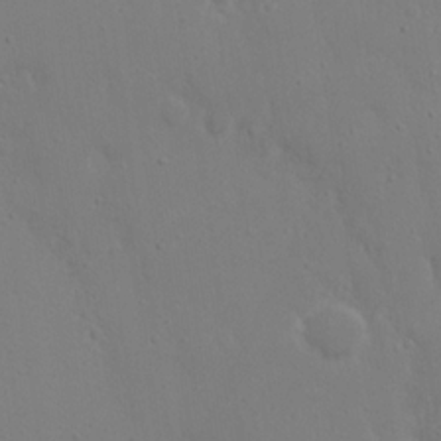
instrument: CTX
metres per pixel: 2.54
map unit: eHh
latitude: 18.9513
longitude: -72.0633
